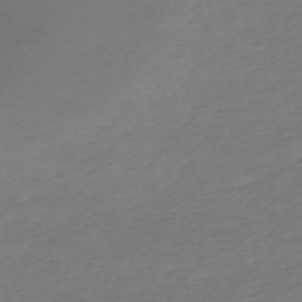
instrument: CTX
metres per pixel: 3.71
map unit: eHh
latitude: -62.8219
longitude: 53.1998
